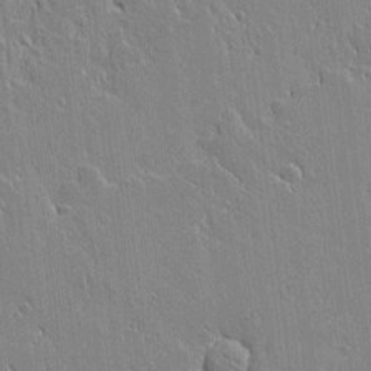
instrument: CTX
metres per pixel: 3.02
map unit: Aa
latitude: 12.2334
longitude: -127.5560
